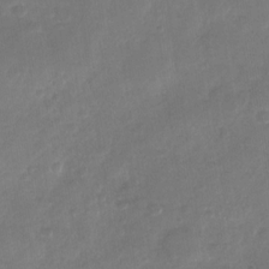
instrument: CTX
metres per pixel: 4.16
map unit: Nhu
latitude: -28.9731
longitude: -62.5168
